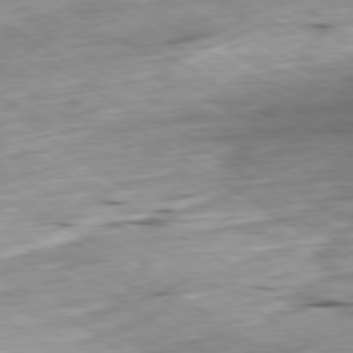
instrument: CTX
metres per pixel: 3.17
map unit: Ap
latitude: -79.7666
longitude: -89.6694
